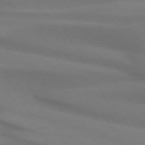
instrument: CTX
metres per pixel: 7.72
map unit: lApd
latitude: 74.2523
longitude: -65.7827
